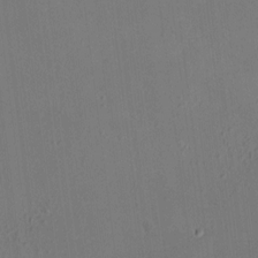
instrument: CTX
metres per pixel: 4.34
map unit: HNhu
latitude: 5.9717
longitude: 12.8975
